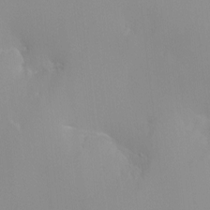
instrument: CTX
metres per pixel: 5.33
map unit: HNhu
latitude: 0.4223
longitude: -2.6868
